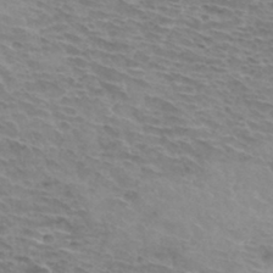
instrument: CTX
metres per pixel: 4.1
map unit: Hto
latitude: 34.3089
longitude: -43.7261
